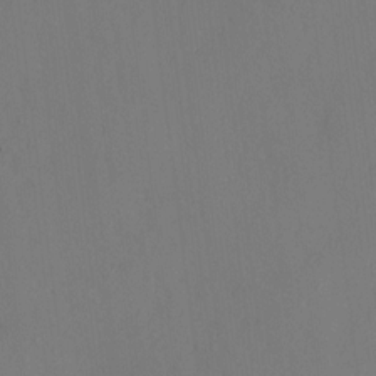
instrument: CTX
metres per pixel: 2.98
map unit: HNhu
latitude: 10.4412
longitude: 23.5210
